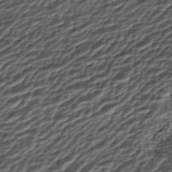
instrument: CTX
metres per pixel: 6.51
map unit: ANa
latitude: -44.9164
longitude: 106.0850
